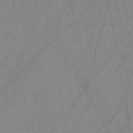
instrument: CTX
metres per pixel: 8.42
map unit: HNb
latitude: -44.6896
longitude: -40.5545
